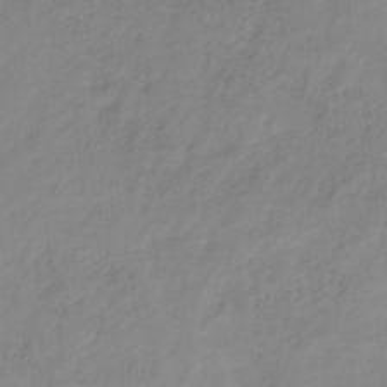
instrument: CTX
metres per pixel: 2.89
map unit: HNb
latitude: -31.8611
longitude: 58.2739
